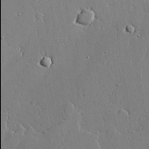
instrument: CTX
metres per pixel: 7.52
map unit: lAvf
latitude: 24.8757
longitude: -109.9906
